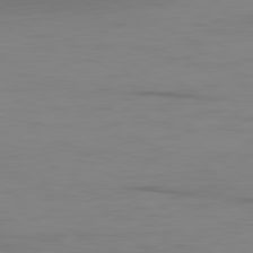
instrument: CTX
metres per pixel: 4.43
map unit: Ap
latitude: -80.3873
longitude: -93.2726
